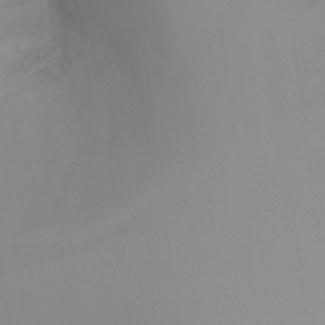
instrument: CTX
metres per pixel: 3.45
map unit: Ht
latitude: -5.8422
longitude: -27.9150
